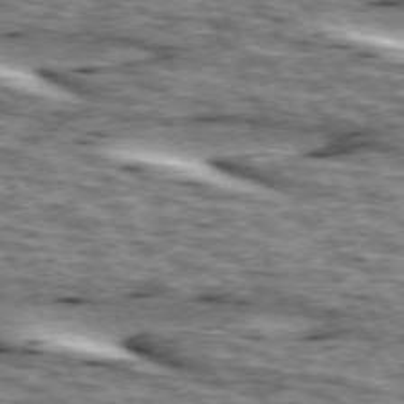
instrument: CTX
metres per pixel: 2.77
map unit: lApd
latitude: 73.8017
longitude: -55.6505
